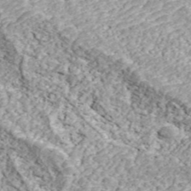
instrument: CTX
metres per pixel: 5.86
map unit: ANa
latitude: 44.1200
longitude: 45.3132
